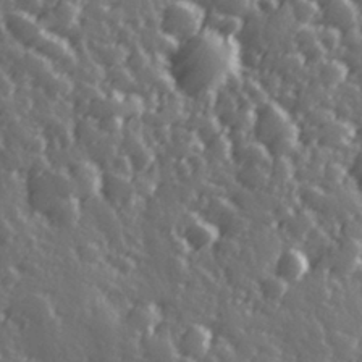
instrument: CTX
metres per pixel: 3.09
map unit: Hve
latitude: 27.9150
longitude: 146.9353
